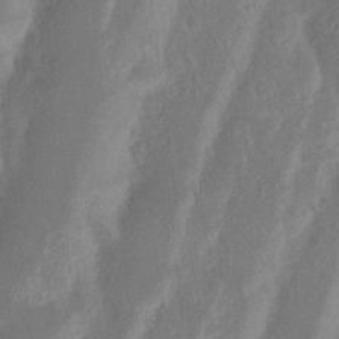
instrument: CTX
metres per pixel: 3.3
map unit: Nhu
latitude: 15.8206
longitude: -74.3467
